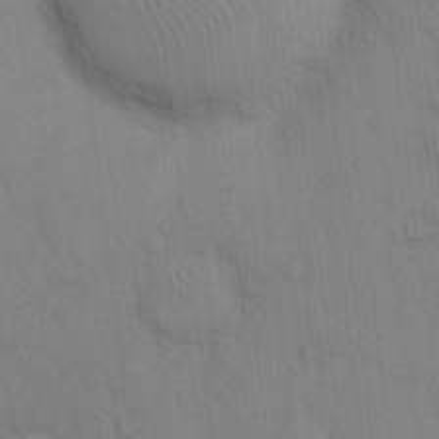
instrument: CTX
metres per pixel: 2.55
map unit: Hto
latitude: 13.2726
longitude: -61.1592
